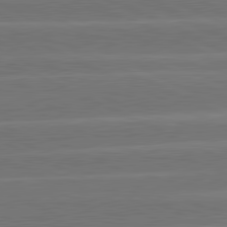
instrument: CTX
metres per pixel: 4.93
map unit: lApd
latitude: 81.5938
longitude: -135.1025
